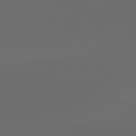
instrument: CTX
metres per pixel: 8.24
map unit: lApd
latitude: 83.5938
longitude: -129.0269
